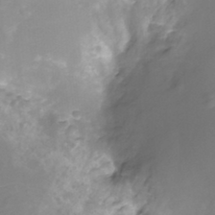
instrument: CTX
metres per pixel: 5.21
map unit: Ht
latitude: -11.4832
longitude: -22.9136
